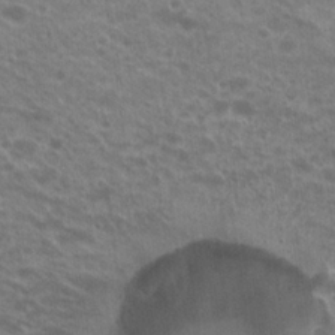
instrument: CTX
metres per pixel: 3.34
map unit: Hto
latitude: 20.8191
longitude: -36.8380
